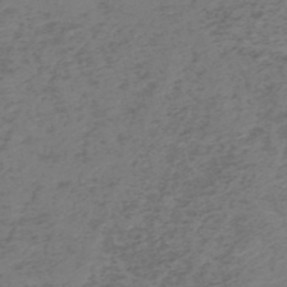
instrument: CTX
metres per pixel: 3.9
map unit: HNb
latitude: -52.6140
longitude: -52.5168
